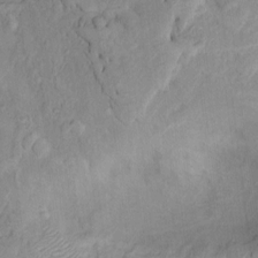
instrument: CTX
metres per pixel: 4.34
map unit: Htu
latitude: -5.9556
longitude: 151.6910
